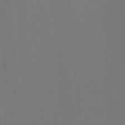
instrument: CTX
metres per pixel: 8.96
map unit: Nhu
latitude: -8.3495
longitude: -79.7639
